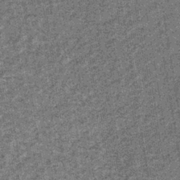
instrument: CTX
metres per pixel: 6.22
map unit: lHb
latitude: -37.5021
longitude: 64.3873
